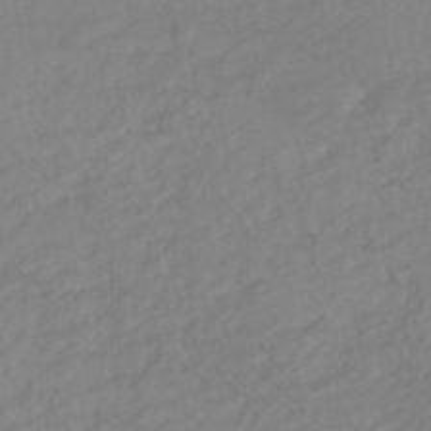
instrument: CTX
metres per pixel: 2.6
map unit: HNhu
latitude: -44.2740
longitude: 103.0486
